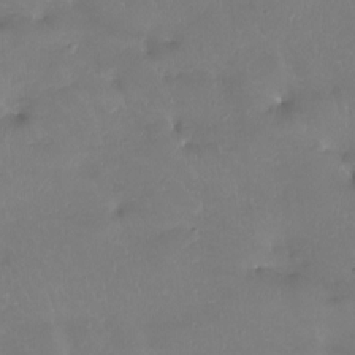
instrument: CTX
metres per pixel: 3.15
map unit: Htu
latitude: -13.9556
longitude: -46.5735
